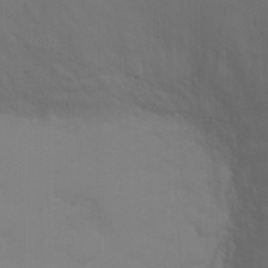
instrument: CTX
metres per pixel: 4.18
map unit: Ht
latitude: 0.9136
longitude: -20.3090
